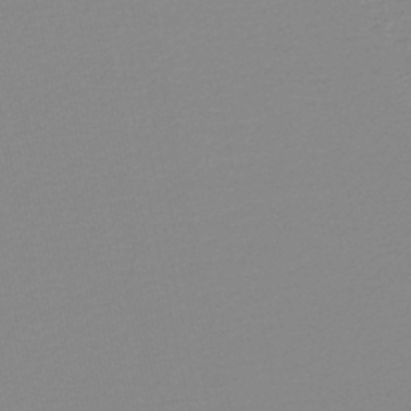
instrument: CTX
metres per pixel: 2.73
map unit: lHb
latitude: -40.6518
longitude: 63.8422
